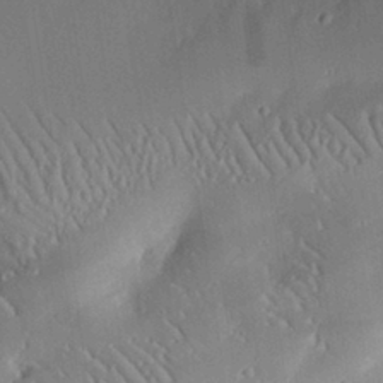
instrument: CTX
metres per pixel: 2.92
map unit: eHh
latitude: 28.9136
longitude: -81.8205
